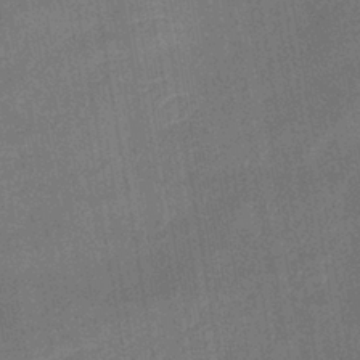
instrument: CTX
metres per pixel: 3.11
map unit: lHb
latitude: -37.8989
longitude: 74.0283
